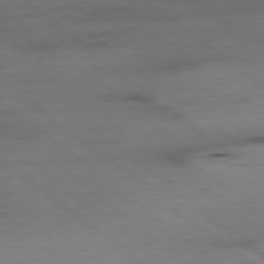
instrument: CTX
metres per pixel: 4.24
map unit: Ap
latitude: -78.7274
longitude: -90.9514
